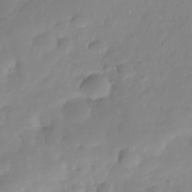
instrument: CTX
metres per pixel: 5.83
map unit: Hve
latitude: -31.3132
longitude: 89.9745
